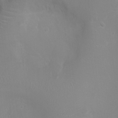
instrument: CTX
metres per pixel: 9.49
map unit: Ht
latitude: -2.4062
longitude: -16.1767
